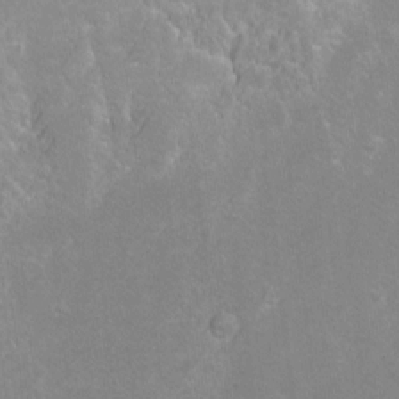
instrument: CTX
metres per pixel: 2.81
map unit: Ht
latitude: -7.0297
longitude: -36.4601
